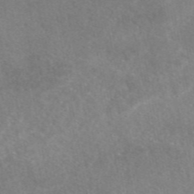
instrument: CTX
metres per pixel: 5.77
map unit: eAb
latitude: 46.7624
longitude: 113.4266
